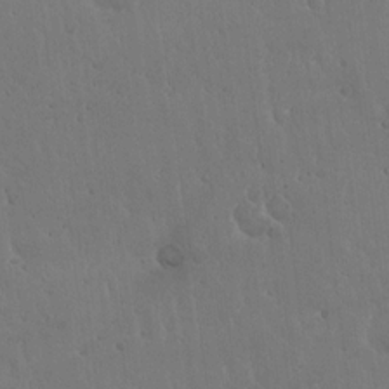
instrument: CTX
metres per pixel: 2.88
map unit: Hto
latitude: 17.8961
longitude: -59.7828
